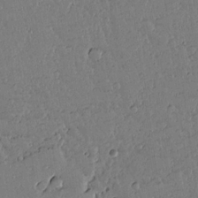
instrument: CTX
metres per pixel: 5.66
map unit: lAvf
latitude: 14.6302
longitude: -127.3671
